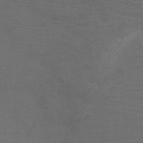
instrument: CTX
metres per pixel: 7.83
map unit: HNb
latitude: -49.1998
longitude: -45.6316
